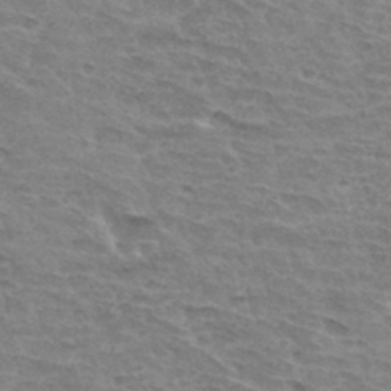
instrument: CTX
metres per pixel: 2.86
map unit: Hto
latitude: 33.2348
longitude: -45.1214
